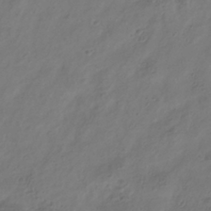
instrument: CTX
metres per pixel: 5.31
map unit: Hve
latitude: -35.2943
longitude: 88.3117
